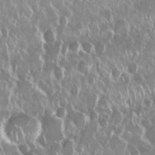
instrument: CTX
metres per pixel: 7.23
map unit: Nhu
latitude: 28.6868
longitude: -62.0444
